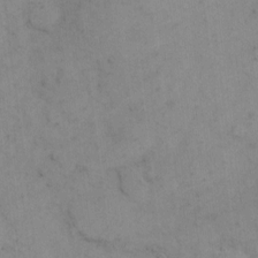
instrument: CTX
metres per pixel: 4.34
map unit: Hto
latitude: 6.0255
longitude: -62.0822
